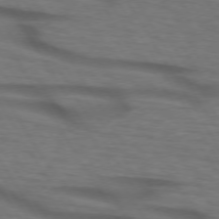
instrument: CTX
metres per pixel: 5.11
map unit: lApd
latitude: 73.6316
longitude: -73.8017
